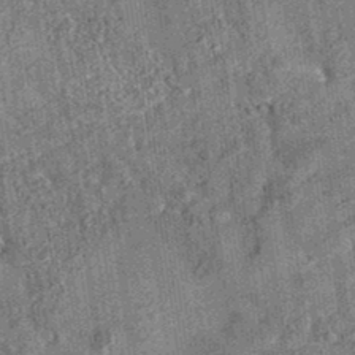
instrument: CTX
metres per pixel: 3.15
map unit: eAb
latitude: 35.3859
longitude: 115.3698
